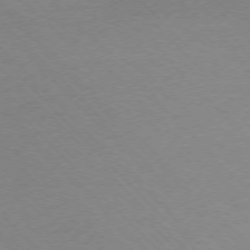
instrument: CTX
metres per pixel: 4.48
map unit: Ap
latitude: -76.6141
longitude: -85.5371
